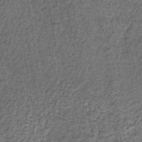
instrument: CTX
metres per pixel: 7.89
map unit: lHb
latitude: -39.4076
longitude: 64.3118
